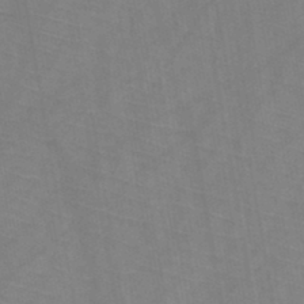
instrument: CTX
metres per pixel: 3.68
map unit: HNb
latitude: -45.0109
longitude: -39.6694
